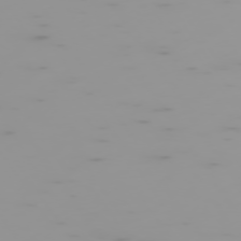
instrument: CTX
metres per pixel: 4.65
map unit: Hpe
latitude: -74.7841
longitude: 6.6896
